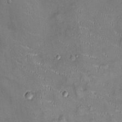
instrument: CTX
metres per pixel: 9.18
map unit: Ht
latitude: -4.5762
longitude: -14.4412
